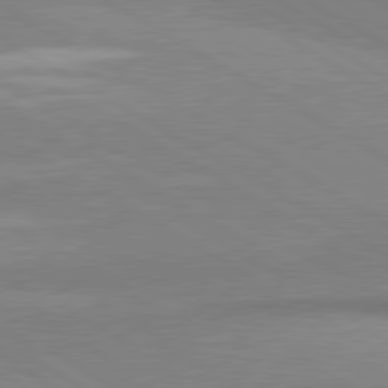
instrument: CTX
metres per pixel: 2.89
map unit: lApd
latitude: 80.8380
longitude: -178.2523
